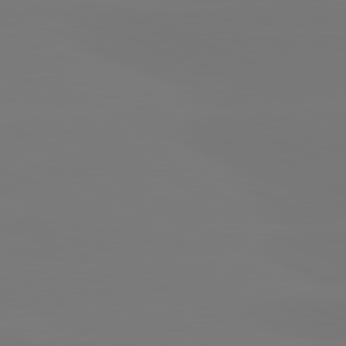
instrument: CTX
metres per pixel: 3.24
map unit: lApd
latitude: 81.6127
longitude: -150.4223
